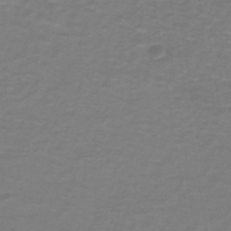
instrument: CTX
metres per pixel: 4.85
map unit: lHb
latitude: -42.5762
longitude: 56.3495
